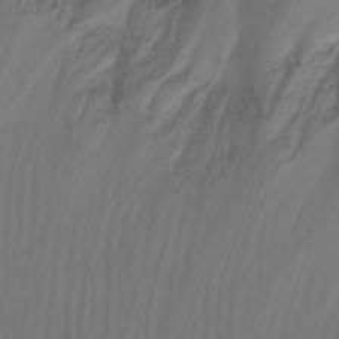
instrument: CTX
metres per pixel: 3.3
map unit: Nhu
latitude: -11.8234
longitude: -64.8191
